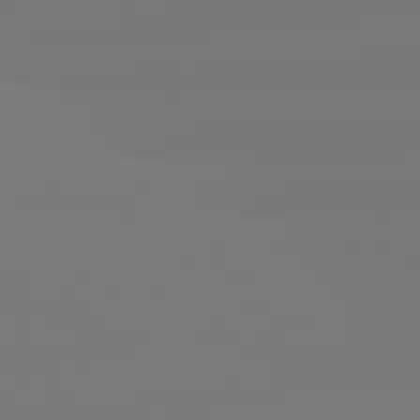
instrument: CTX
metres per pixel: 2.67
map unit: lApd
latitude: 81.1403
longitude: -148.8002
